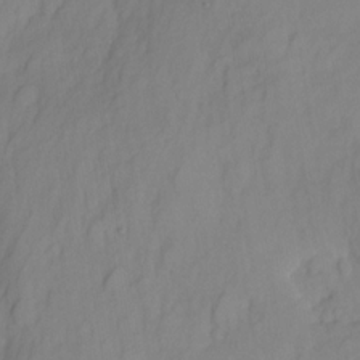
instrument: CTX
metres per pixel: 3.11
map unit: HNhu
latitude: -24.3306
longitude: 49.1620
